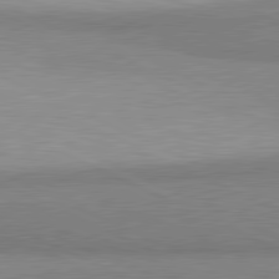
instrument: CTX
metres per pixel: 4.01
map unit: lApd
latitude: 81.1214
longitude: 156.2172
